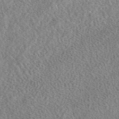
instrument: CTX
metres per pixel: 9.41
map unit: eAb
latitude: 43.5371
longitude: 108.6896
